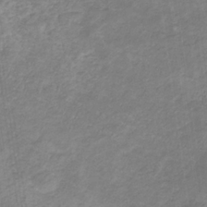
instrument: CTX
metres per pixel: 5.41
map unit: eHb
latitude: -31.7855
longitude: 67.5399
